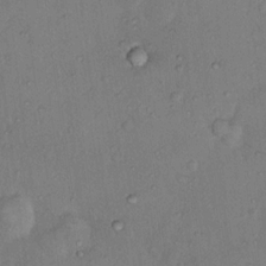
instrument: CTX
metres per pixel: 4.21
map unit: Nhu
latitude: 12.3090
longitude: -27.4804
